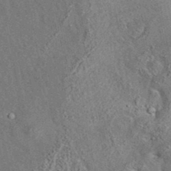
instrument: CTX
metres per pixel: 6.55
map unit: eAb
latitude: 35.4993
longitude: 113.1431
